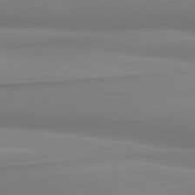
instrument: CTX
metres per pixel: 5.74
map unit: lApd
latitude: 81.5560
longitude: 176.4440
